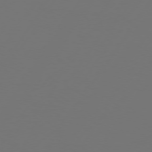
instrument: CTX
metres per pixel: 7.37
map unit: Hpe
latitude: 74.4223
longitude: -130.8191
